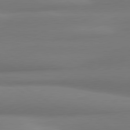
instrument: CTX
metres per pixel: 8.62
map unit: lApd
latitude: 80.2900
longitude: 175.5399
